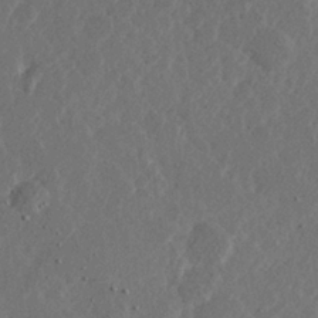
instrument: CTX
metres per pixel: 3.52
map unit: Hve
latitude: 25.9150
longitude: 144.9920
